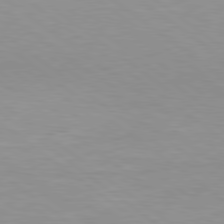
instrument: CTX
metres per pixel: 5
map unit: Hpe
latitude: 79.4994
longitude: -128.6679
